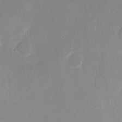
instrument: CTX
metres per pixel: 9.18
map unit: Hto
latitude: -12.9164
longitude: -39.1592
